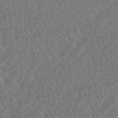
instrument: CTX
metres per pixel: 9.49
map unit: Ave
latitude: 8.3467
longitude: -106.4223
